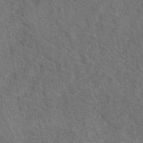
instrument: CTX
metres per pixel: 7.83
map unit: eAb
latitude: 43.4238
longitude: 110.8030
